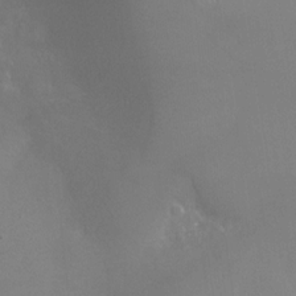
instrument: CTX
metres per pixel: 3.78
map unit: Nhu
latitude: -29.6911
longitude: -64.4601
